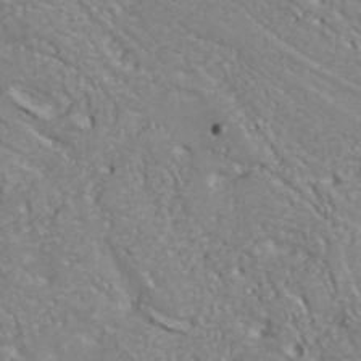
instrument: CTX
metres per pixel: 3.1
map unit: Hve
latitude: 32.3845
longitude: 148.7464
